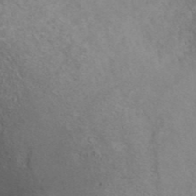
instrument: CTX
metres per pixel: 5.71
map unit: ANa
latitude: 42.7624
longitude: 27.0675
